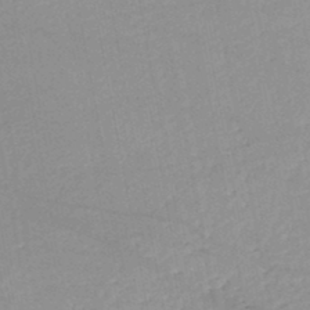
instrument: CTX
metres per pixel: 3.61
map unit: lHb
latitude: -46.3684
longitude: 61.9745
